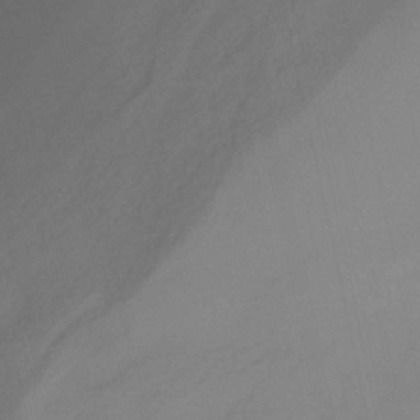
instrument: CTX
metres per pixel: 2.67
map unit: HNhu
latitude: -28.9542
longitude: 66.2739
